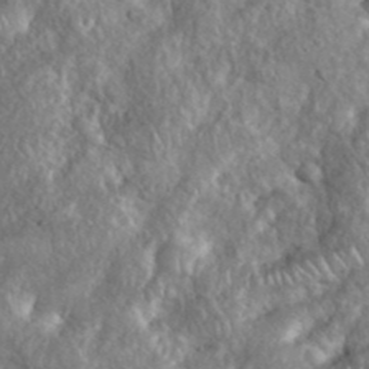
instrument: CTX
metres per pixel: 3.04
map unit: eHh
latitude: 38.4034
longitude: -57.3859
